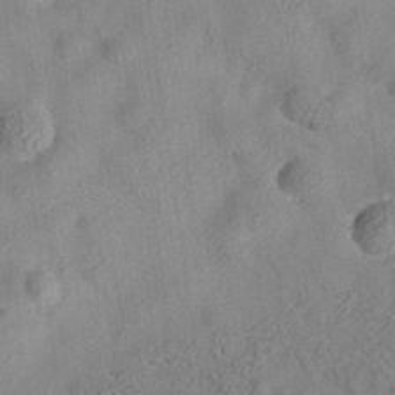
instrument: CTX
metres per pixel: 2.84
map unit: eAb
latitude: 35.0080
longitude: 108.2550
